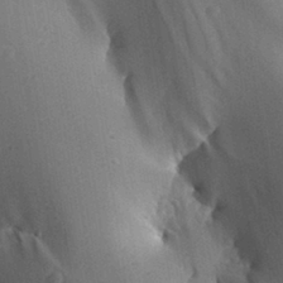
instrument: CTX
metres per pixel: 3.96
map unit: Aa
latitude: 29.8205
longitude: -131.6316
